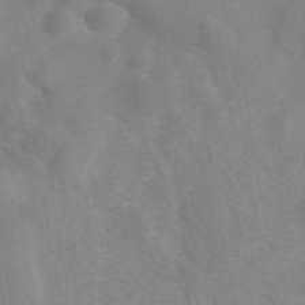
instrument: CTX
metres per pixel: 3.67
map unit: eAb
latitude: 41.5749
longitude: 106.4251
